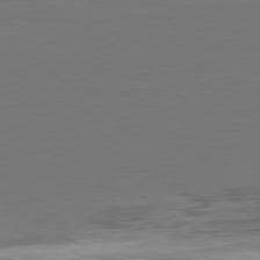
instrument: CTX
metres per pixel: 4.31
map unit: Ap
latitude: -81.9367
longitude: -85.6694
